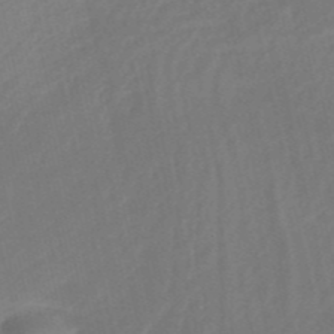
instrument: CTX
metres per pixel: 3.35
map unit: HNb
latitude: -52.3684
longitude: -48.7813
